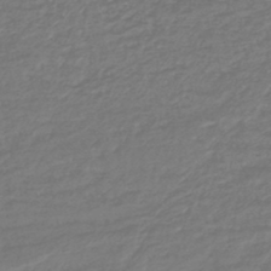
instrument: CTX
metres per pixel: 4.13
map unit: lHb
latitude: -42.7463
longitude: 69.5399
